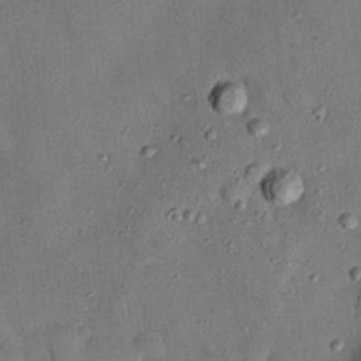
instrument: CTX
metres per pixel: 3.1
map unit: Nhu
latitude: 25.5560
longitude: -73.1970
